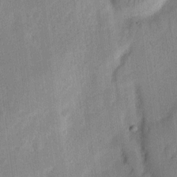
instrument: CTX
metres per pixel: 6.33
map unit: eHh
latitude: 7.1592
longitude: -71.1592
